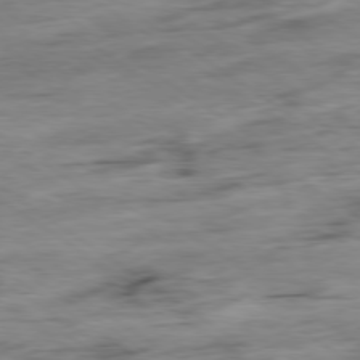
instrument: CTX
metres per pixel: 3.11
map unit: Hpe
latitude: -79.3887
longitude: -21.7828
